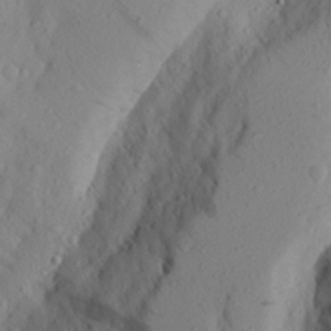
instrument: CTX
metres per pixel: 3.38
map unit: Aa
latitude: 25.2537
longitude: -147.4994
